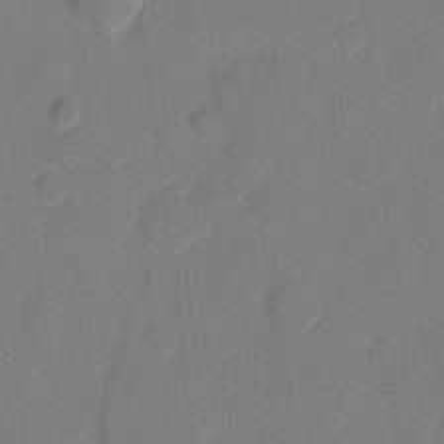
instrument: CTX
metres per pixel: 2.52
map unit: eHh
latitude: 7.5938
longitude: -65.7261
